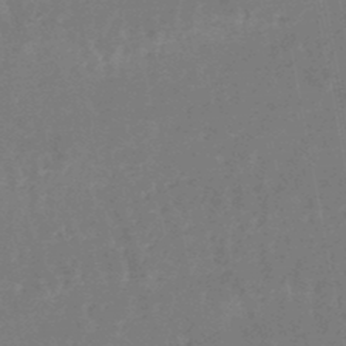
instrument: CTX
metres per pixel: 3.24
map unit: lHb
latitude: -47.9178
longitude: 74.2362
